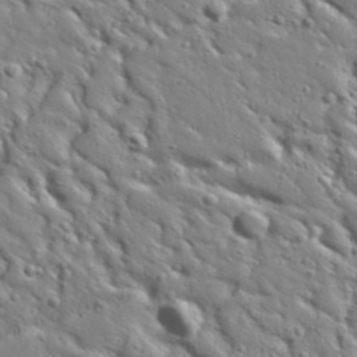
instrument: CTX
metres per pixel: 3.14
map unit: Aa
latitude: 32.2711
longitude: -132.9514
